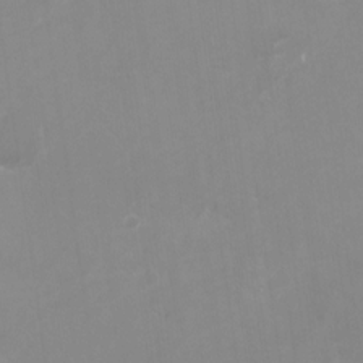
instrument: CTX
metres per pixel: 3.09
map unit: Nhu
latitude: -27.8044
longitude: -75.3860
